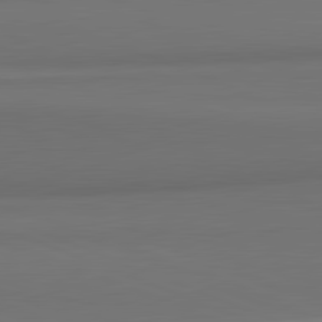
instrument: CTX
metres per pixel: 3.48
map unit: lApd
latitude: 81.9717
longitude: 170.7085
